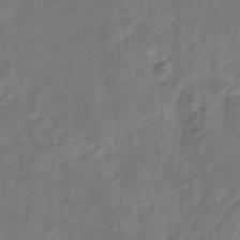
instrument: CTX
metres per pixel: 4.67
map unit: lHb
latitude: -31.0864
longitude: 65.7478
